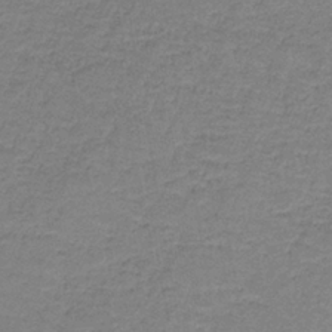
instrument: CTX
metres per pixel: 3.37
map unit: eAb
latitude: -36.1227
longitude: 52.8030
